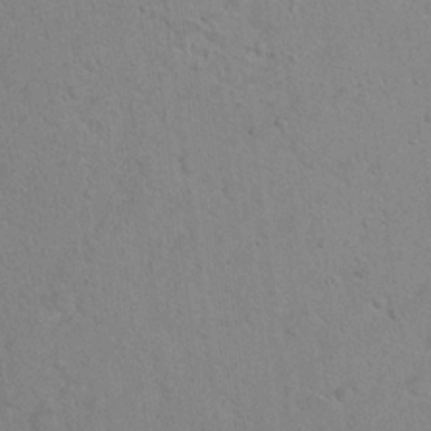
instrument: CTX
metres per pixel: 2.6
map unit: Hto
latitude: 15.3482
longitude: -40.4223
